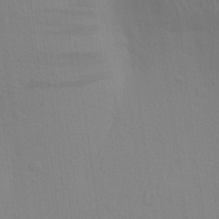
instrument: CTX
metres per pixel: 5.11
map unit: Aa
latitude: 22.8191
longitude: -145.3481
